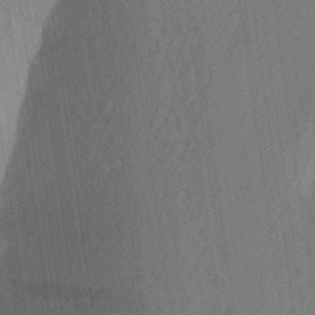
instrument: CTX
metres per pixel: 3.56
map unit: Aa
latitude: 23.7827
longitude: -147.7639
